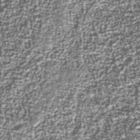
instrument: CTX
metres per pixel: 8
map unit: Nhu
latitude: -38.4440
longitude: -82.3089
